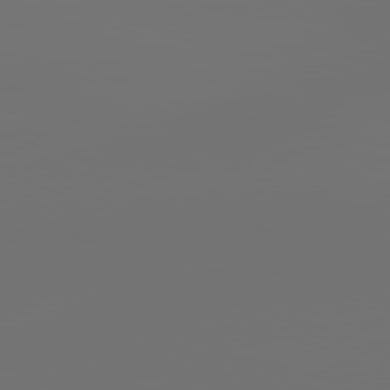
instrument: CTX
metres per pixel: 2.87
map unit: lApd
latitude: 81.8205
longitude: -153.1026
